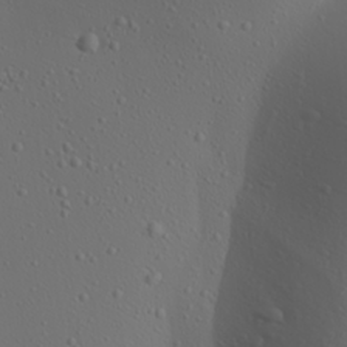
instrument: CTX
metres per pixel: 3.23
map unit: Aa
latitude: 23.0647
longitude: -138.0822
